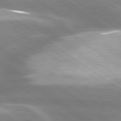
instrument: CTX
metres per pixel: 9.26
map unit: lApd
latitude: 80.1767
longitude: -119.8016
